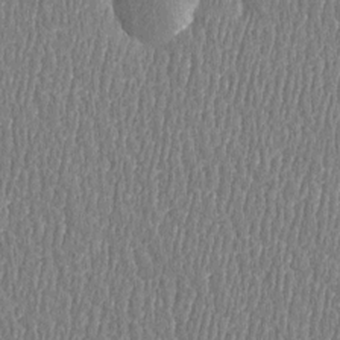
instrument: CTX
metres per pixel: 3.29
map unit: Htu
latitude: -5.0297
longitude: 176.0094
